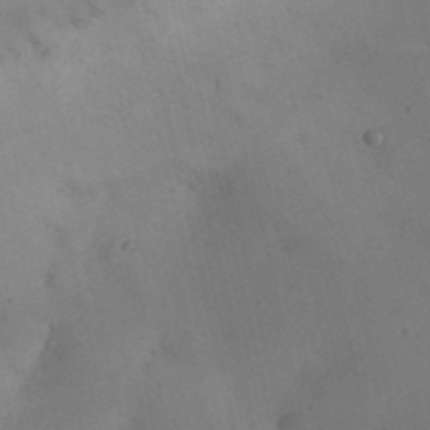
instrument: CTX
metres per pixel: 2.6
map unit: Nhu
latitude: 26.9325
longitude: -69.8017
